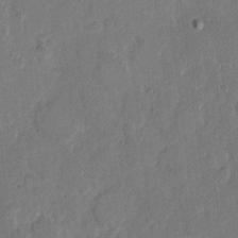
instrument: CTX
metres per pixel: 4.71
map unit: eHh
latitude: 10.0444
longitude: -64.6868
